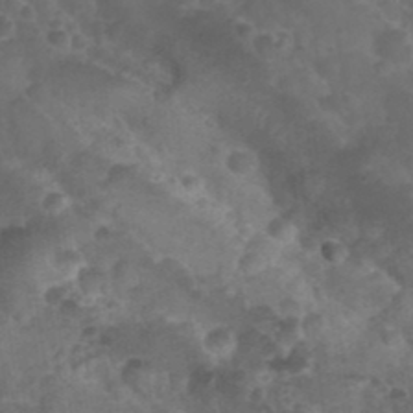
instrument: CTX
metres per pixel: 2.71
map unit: Nhu
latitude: 28.7435
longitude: -55.1403
